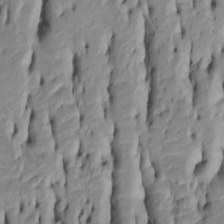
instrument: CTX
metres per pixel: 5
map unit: Htu
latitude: -5.3698
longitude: 152.1039
